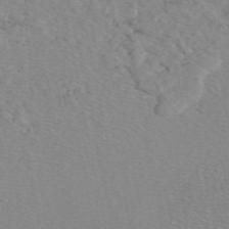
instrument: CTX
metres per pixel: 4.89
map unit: eAb
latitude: 49.5371
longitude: 108.5763
